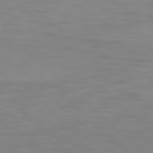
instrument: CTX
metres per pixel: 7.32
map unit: Hpe
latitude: 77.6127
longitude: -124.6490
